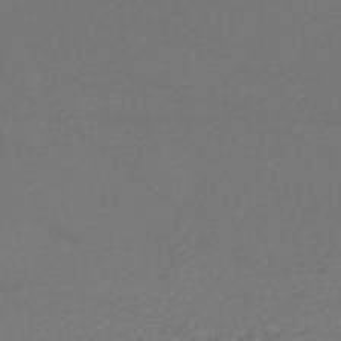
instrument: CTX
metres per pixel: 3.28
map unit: HNhu
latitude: -48.4062
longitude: 100.1038
